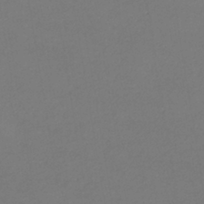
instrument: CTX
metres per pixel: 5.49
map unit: eHb
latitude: -39.1053
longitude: 75.8990
